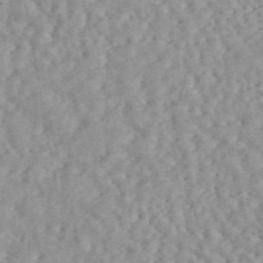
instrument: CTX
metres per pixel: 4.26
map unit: ANa
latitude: 45.8961
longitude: 24.3684
